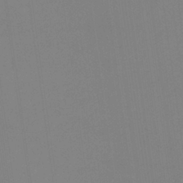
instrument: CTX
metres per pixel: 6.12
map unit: eHb
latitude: -37.3887
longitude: 75.3699
